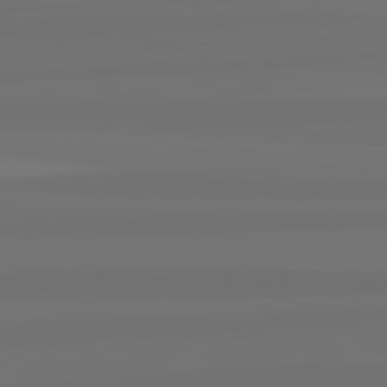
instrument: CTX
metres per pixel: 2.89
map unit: lApd
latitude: 82.8946
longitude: 160.7652
